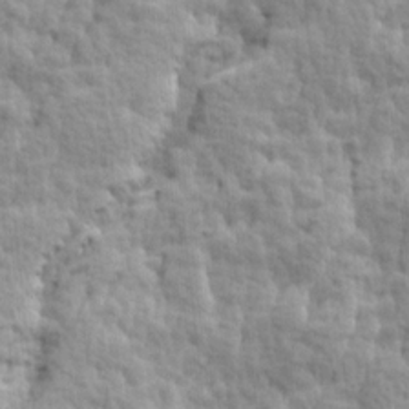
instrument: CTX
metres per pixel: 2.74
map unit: Ave
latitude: 14.4034
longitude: -134.6301
